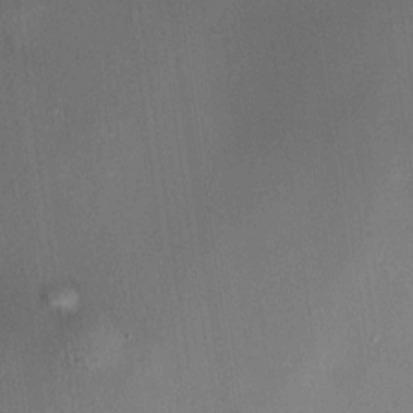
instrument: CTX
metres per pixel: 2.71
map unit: HNhu
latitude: 12.9514
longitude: 12.2551
